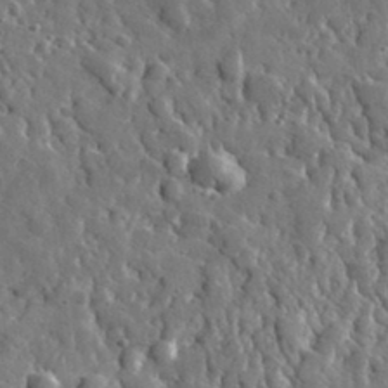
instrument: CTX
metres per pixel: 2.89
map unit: lHvf
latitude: 35.0647
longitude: -88.0255
